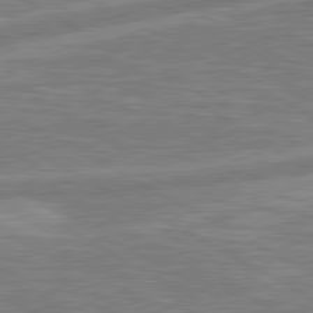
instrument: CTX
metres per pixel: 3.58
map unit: lApd
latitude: 80.7057
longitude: -171.2726
